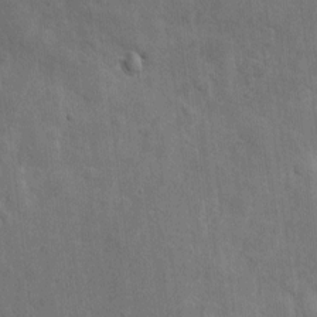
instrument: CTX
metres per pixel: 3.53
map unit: eHh
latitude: 7.0458
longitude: -72.5735
